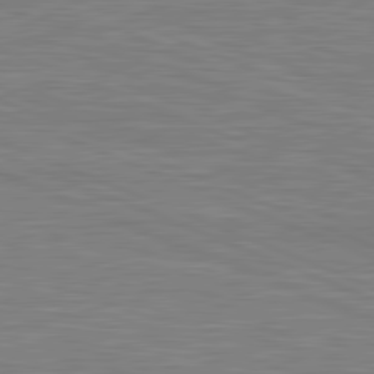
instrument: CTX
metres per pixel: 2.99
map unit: lApd
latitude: 81.5749
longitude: -171.9906
